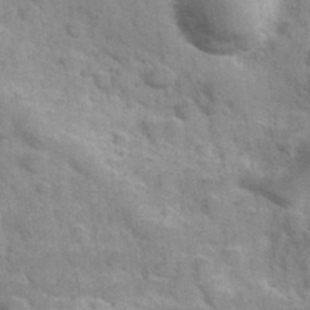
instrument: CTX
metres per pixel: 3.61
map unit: Hve
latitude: 31.9717
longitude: 151.4265
